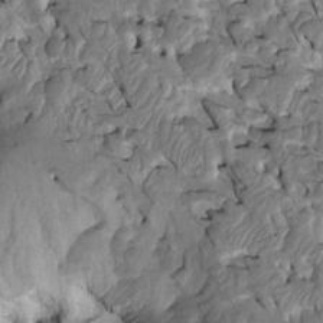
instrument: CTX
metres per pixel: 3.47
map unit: Htu
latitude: -2.9352
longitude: 149.7100
